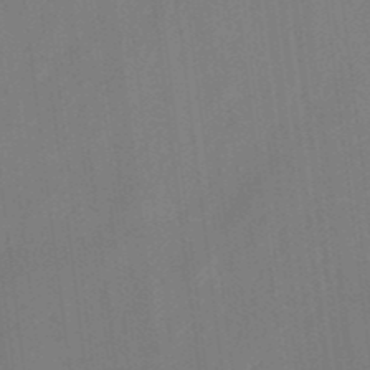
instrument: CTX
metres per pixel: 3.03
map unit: eHh
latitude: 4.3845
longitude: -73.6127
